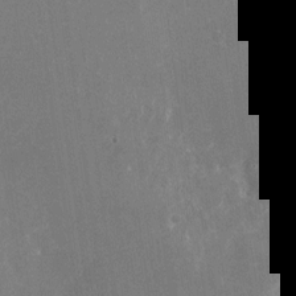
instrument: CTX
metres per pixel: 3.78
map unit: Nhu
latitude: -23.7100
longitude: -71.9906
